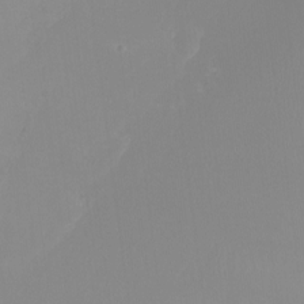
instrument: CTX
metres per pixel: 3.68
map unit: Ht
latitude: -13.9745
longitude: -50.6301
